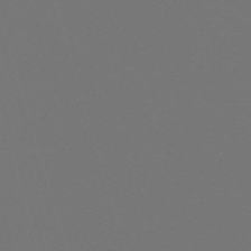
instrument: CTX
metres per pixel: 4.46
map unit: eHh
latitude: -63.5588
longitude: 52.1983
